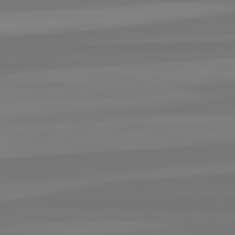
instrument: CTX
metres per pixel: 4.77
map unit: lApd
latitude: 82.5545
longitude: -176.5545
